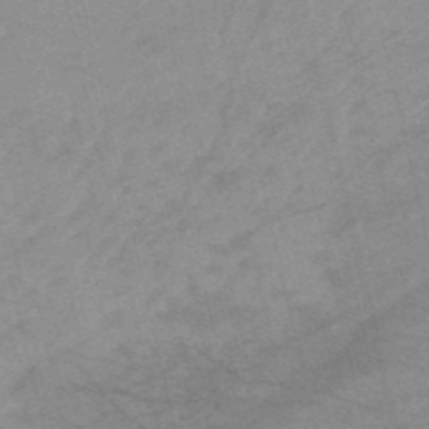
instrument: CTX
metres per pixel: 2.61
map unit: HNb
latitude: -54.2173
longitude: -43.3104
